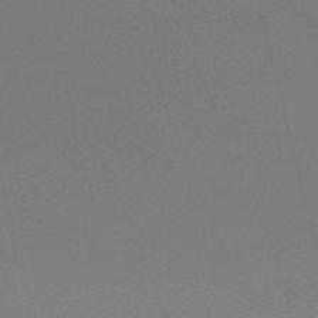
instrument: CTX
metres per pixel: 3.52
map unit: lHb
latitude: -47.7855
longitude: 67.7478
